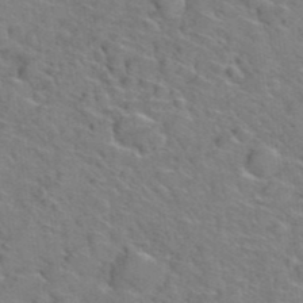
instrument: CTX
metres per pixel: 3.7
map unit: Hto
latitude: 38.9891
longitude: -44.0444
